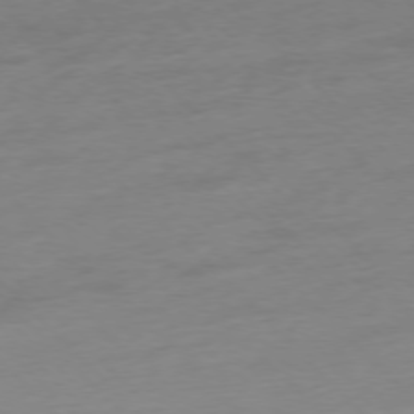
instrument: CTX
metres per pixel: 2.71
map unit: Ap
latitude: -76.9731
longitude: -63.0837
